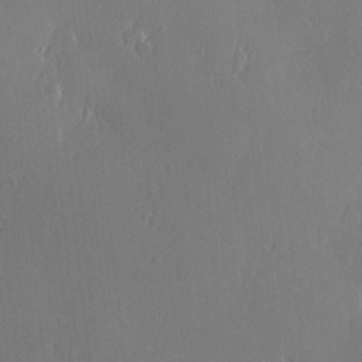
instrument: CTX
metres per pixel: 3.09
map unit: Nve
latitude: -7.7855
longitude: 173.5777
